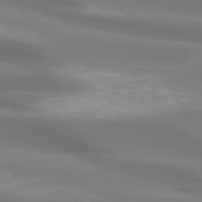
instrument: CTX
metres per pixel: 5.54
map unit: lApd
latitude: 73.8206
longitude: -49.9528
